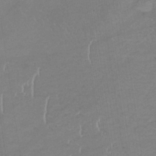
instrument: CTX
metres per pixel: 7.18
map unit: lHb
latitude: -33.9556
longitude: 69.0486
